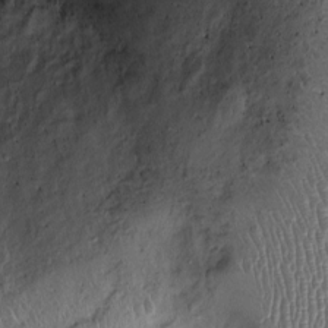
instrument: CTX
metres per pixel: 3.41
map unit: Ht
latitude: -1.9745
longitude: -14.4601
